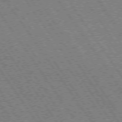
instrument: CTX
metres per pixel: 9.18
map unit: Hpe
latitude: 73.4616
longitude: -141.8961
